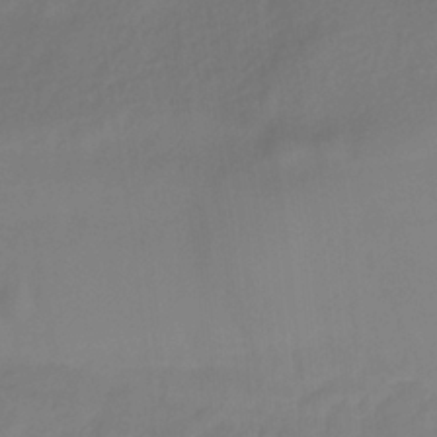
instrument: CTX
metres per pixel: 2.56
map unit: HNhu
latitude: -28.6519
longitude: 66.8219
